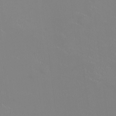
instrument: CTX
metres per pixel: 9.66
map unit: HNhu
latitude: 0.1389
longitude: -2.6112
